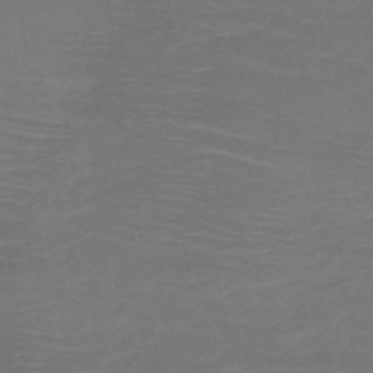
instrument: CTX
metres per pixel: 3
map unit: HNb
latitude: -50.2550
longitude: -45.2348
